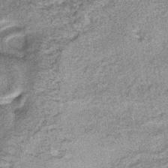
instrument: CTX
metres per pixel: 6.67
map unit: lHb
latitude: -36.7463
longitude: 65.6722
